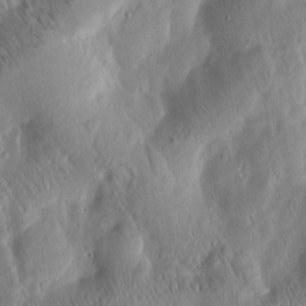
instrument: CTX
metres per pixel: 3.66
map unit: Htu
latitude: -0.8030
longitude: 171.3699
